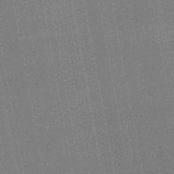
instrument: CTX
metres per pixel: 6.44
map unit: lHb
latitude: -47.6722
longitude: 66.8030
